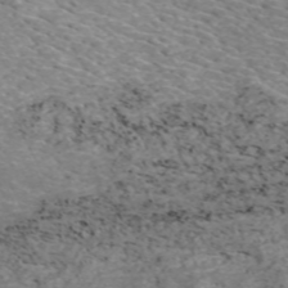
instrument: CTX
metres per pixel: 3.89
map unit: ANa
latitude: 41.8961
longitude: 34.0850
